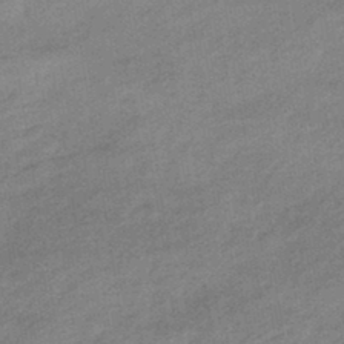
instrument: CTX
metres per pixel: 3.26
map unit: HNhu
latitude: -43.7855
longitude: 90.7086
